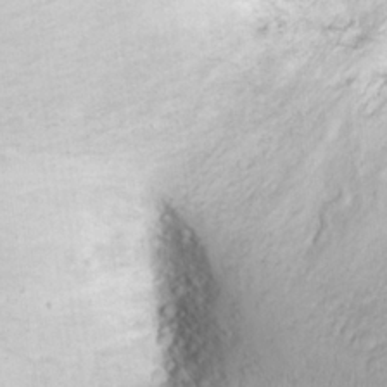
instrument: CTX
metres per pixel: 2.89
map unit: eHh
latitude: 25.1970
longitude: -63.4805
